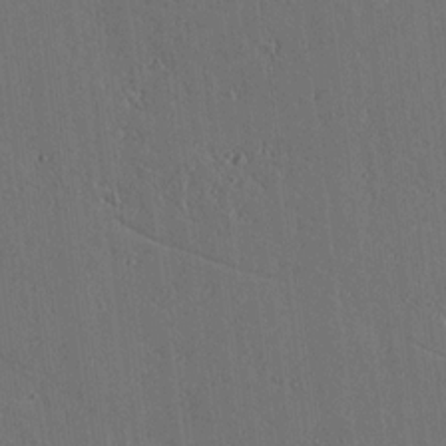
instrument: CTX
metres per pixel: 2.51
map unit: lAvf
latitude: 15.7450
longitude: -126.4034
